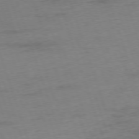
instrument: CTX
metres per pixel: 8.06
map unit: Ap
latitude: -76.0283
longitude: -72.9892
